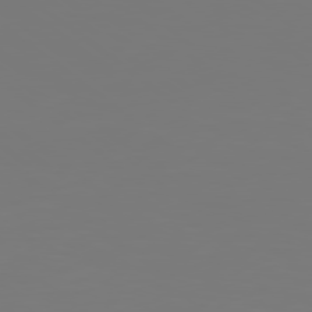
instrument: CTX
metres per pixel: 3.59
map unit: Hpe
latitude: 78.4034
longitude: -139.3671
